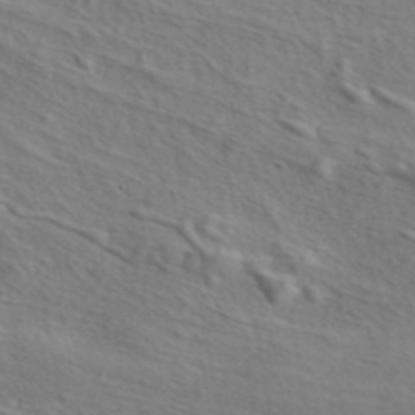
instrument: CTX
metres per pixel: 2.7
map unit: eAb
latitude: 43.5749
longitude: 114.0472
